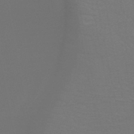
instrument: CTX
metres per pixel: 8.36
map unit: HNb
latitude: -48.7463
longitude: -49.8772
